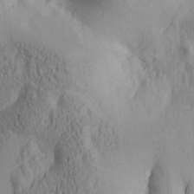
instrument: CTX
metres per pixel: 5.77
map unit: lAa
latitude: 4.9892
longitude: -114.0255
